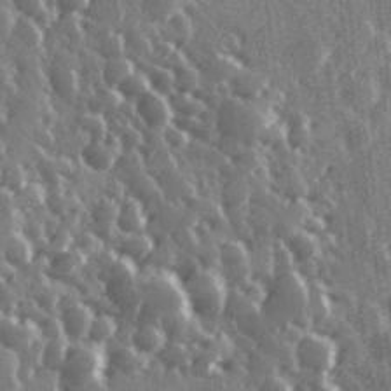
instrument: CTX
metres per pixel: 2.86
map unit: Hve
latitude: 27.7828
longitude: 147.2376
